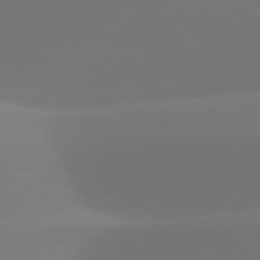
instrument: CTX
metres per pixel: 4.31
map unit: lApd
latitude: 81.7639
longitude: -162.7625
